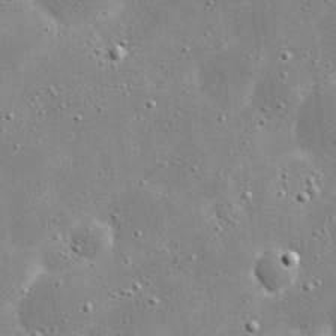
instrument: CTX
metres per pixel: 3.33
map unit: eHh
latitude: 21.2915
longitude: -67.3481
